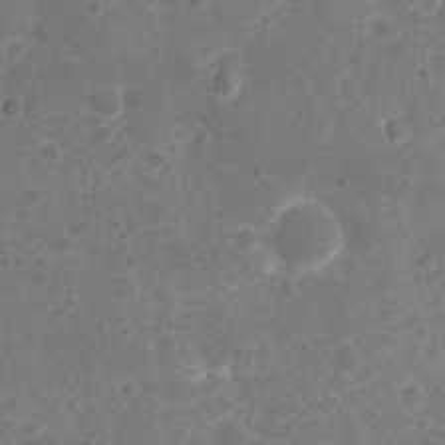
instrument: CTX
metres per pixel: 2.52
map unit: Nhu
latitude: 6.1200
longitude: -17.7828
